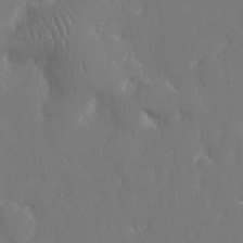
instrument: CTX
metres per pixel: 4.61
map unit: eHh
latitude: 15.6316
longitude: -71.6127
